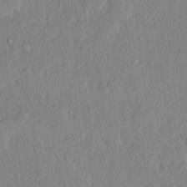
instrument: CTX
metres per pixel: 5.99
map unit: lHvf
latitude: 17.9717
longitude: -116.2145
